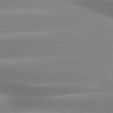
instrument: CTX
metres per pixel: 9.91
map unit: lApd
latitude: 80.1578
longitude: -137.7261
